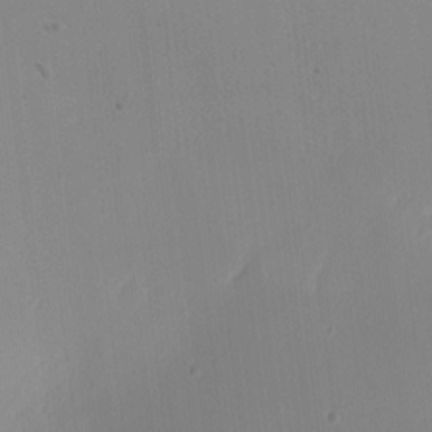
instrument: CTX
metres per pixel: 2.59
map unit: Nhu
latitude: -0.1228
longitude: -78.8758
